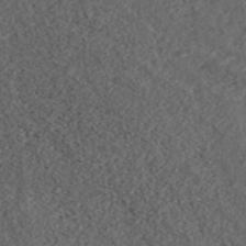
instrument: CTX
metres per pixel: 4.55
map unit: ANa
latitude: 43.8206
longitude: 36.6329
